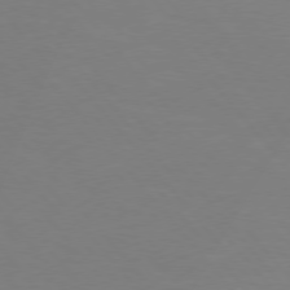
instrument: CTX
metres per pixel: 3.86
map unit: Hpe
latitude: 75.5938
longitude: -141.6316
